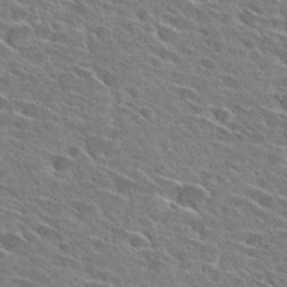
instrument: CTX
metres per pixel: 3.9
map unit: Hto
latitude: 28.5357
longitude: -43.0459
